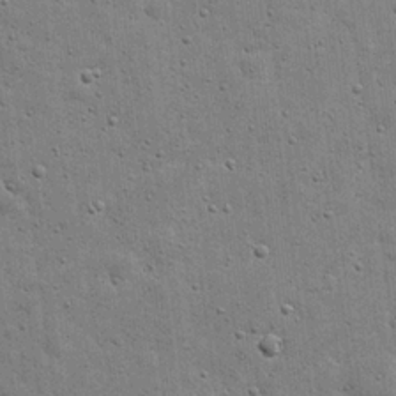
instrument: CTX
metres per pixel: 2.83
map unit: eHh
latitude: 20.6113
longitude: -63.2915
